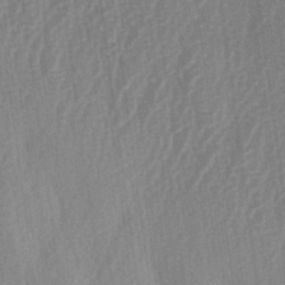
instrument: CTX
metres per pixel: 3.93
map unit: lAa
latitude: -5.5399
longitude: -129.2915
